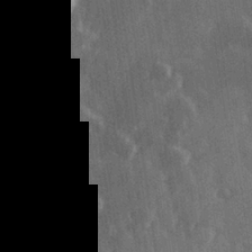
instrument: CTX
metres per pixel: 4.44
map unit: Hve
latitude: 26.8569
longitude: 147.3132
